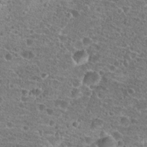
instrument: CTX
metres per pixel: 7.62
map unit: Hto
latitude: 20.5357
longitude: -42.1578
